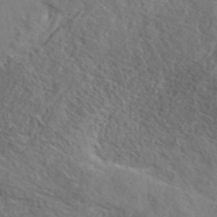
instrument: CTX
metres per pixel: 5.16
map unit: ANa
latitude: 42.3656
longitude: 27.1053
